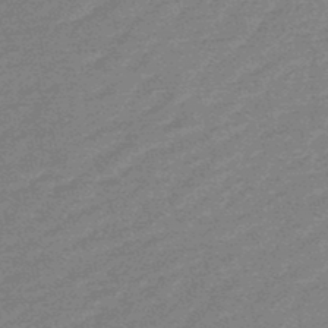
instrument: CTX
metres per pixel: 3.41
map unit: HNb
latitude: -48.0850
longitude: 57.2565
